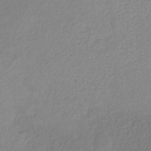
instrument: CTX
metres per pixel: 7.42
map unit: HNb
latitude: -31.9367
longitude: 59.1431
